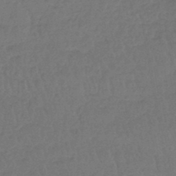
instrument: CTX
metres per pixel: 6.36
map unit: lHb
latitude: -45.3321
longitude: 69.6343
